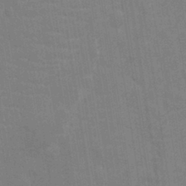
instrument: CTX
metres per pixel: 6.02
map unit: Nhu
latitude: -11.6911
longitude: -22.3467
